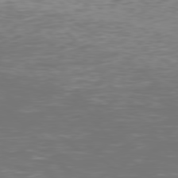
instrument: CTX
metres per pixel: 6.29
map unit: Hpe
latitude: 77.2159
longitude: -170.2900
